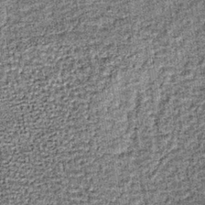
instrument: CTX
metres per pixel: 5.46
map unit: lHb
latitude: -37.1053
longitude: 64.5763
